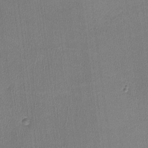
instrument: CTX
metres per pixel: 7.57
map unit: lHvf
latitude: -11.7478
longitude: -99.3292
